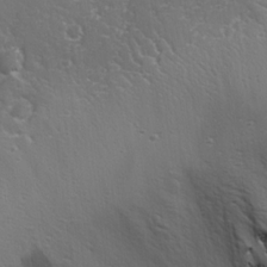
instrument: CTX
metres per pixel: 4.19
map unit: Ave
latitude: 14.4223
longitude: -131.4238
